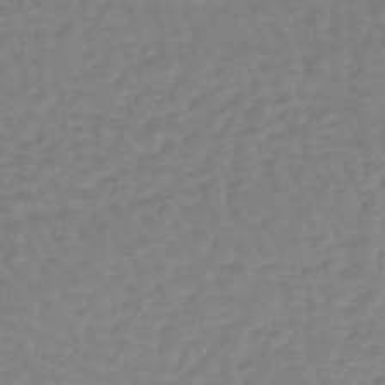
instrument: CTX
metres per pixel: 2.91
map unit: lHb
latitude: -42.3306
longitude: 67.3510
